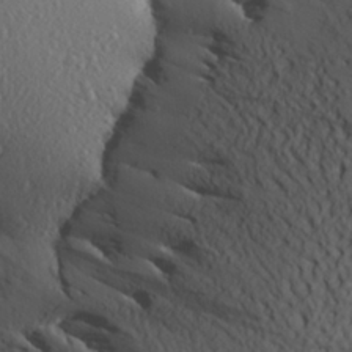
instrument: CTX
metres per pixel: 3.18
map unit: Aa
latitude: 27.7828
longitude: -144.9136
